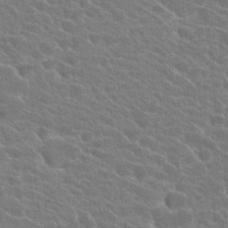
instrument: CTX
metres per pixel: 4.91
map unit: Hto
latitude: 24.3656
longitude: -40.5167
